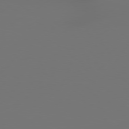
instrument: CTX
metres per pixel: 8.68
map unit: Hpe
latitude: 76.9702
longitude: -130.5735
